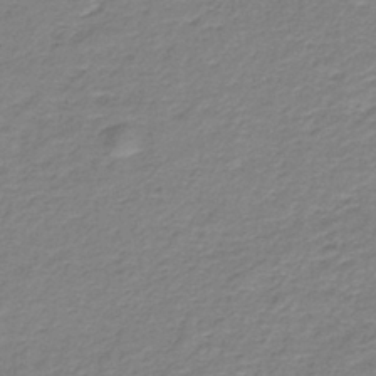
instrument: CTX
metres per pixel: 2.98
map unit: HNb
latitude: -37.4265
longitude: 50.5952
